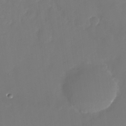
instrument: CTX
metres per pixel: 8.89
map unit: Nhu
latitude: -29.3132
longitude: -78.1956
